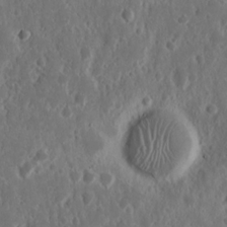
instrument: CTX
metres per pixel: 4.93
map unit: Nhu
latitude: 14.8380
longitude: -73.1404
